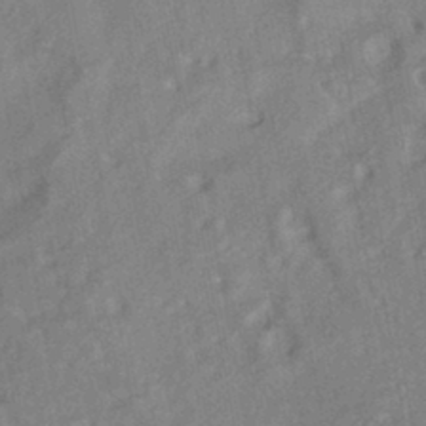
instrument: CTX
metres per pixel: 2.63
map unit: HNhu
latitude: -42.2739
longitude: 91.8234
